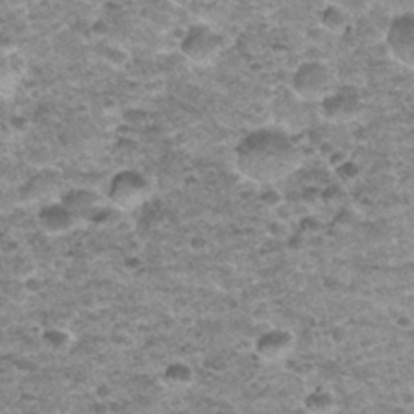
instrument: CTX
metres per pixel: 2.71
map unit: Nhu
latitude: 32.4223
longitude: -53.0836
